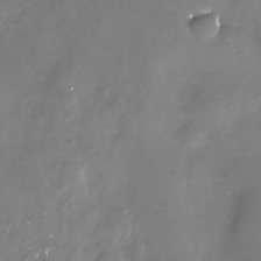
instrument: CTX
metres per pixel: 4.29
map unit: Nhe
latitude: -33.0109
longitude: -88.8002
